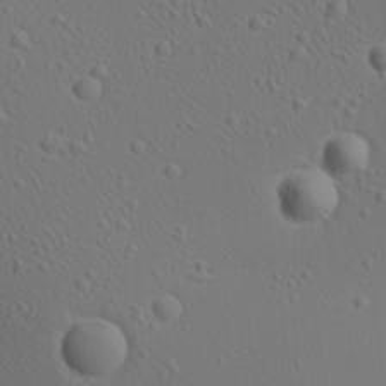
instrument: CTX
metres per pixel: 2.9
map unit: Aa
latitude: 23.3293
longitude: -138.0633
